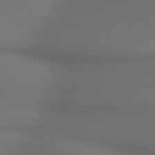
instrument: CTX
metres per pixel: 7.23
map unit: lApd
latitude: 79.8584
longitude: -174.6491
